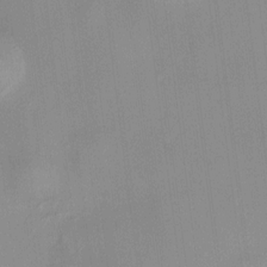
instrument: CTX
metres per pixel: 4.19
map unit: HNhu
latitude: 11.2915
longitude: 10.4062
